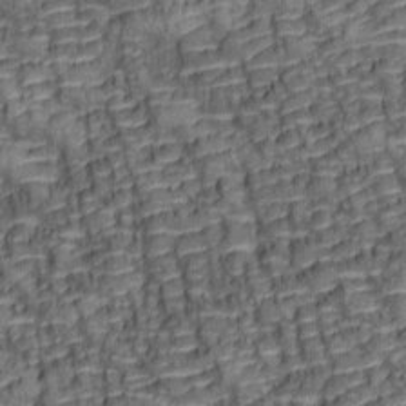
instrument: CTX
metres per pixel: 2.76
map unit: lAa
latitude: 6.6679
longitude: -115.8016
